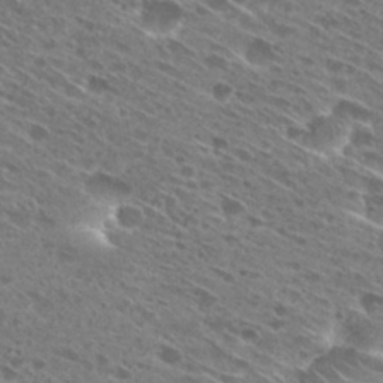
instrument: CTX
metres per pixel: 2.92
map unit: Hto
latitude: 28.4790
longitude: -44.9513
